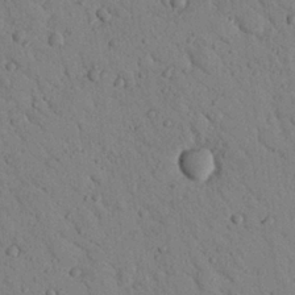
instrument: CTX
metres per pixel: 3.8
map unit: Nhu
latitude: 22.8191
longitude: -76.0822
